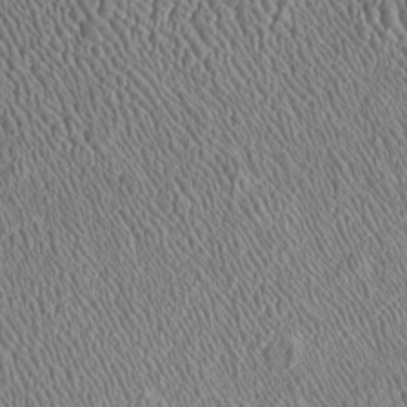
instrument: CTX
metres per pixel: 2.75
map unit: Htu
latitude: -7.0297
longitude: 157.2943
